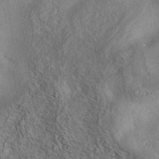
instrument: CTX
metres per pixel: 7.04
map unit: eAb
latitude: 38.0255
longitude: 113.2187
